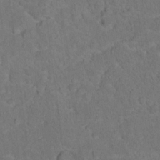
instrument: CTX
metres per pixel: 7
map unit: Hto
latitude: 15.7261
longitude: -36.6869
